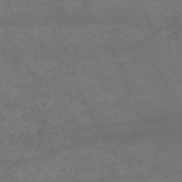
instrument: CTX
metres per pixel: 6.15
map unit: HNb
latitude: -51.9367
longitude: -39.7072
